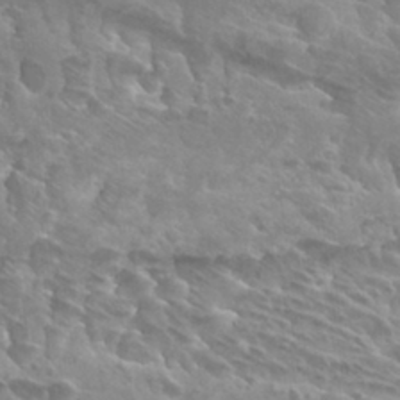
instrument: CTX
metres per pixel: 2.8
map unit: Hto
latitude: 28.4034
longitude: -40.1388
